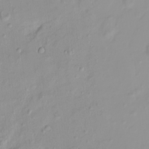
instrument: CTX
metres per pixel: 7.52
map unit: HNhu
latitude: -4.6896
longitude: 14.1039
